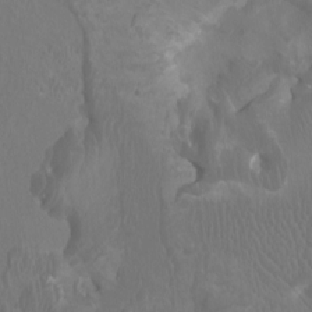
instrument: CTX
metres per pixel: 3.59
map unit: Ht
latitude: -2.9163
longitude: -18.1955
